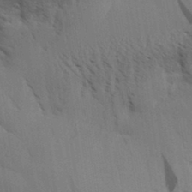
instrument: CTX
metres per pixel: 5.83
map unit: Aa
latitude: 32.6490
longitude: -140.3656
